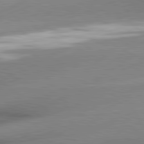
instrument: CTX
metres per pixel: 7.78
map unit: lApd
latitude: 81.2726
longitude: -156.1010
